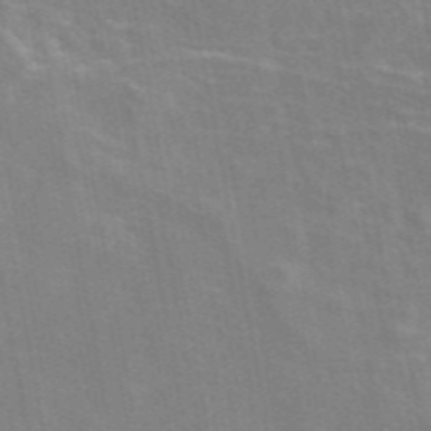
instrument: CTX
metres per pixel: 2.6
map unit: eAb
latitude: 46.6680
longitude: 116.7841
